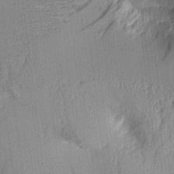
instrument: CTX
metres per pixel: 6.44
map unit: Aa
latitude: 9.9150
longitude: -127.9528
